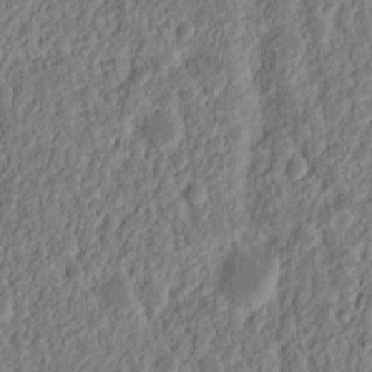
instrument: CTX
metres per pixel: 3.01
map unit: Nhu
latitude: 13.4427
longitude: -73.4427
